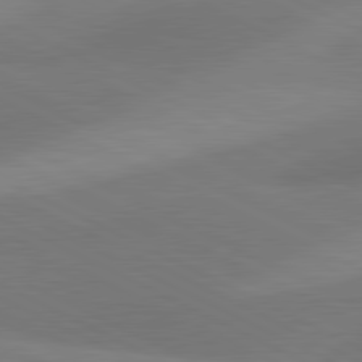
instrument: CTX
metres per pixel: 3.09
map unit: lApd
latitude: 81.0458
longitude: 126.6707
